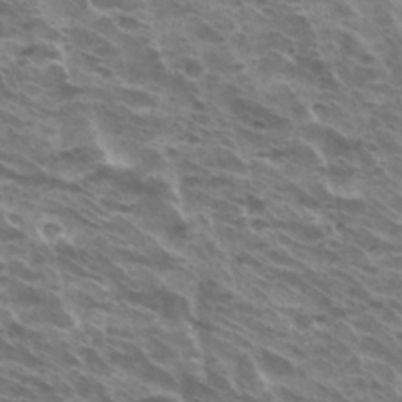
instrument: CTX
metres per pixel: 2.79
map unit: Hto
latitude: 32.4790
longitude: -40.6301
